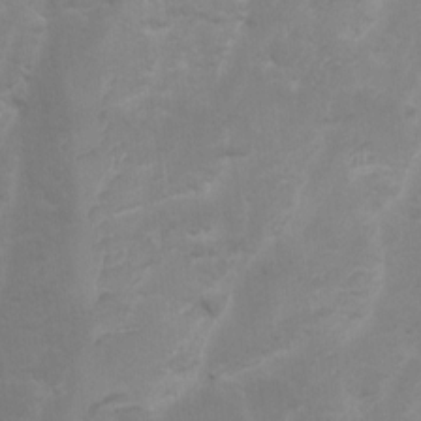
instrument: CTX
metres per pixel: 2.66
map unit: Ht
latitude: 3.1781
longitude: -27.4238
